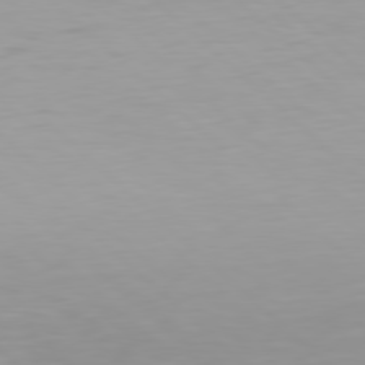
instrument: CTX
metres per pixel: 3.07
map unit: Hpe
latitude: 78.0822
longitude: -168.2712
